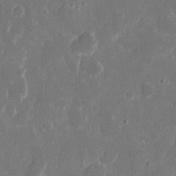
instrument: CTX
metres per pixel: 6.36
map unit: eHh
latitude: 8.8002
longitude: -69.2537
